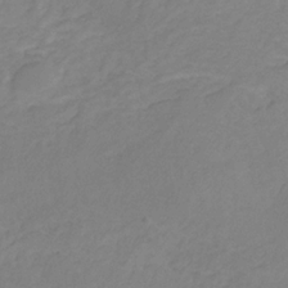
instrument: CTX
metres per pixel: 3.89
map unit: eHb
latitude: -30.6896
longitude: 64.0094
